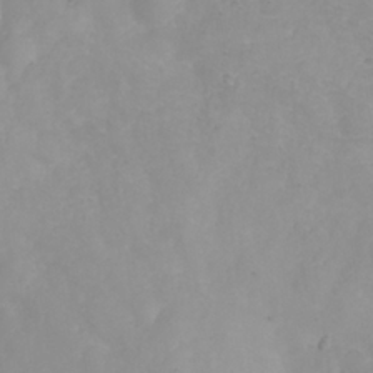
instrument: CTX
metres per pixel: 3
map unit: eHh
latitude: 25.4993
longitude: -63.8395
